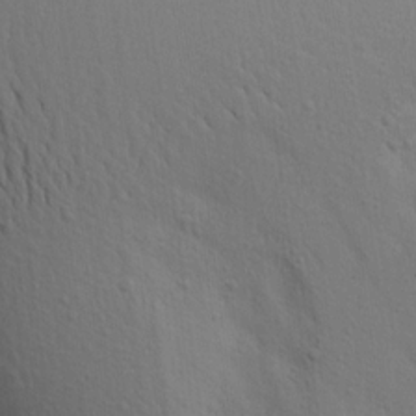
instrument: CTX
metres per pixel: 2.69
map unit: Aa
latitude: 18.9891
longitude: -143.6883
